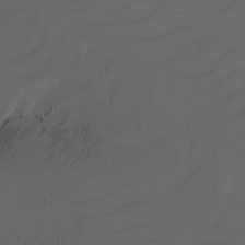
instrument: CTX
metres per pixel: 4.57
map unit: Nhu
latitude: -4.4062
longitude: -90.2145
